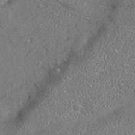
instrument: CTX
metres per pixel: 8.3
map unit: eAb
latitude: 35.3481
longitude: 107.8234
